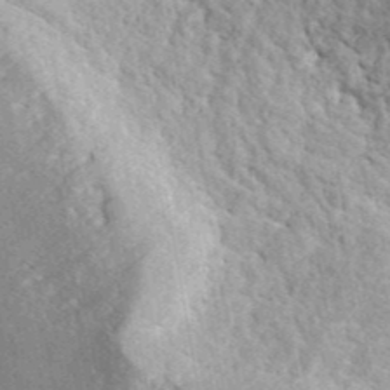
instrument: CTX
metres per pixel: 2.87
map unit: ANa
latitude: 43.7072
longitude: 45.6911
